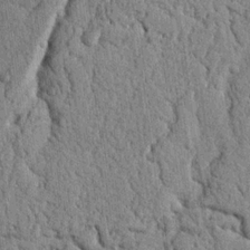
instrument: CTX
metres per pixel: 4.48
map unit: Nhu
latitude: 19.9339
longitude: -76.2711
